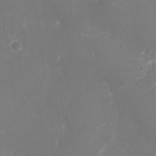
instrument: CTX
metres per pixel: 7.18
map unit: Ht
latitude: -18.1984
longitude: -43.8961
